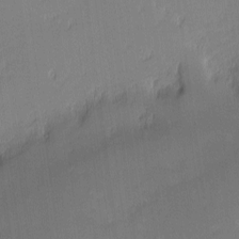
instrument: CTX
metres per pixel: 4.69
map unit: eHh
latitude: -2.2928
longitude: -83.8016
